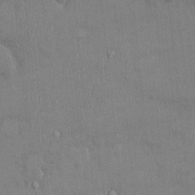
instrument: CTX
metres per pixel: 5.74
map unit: Ht
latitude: -3.4076
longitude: -14.5357
